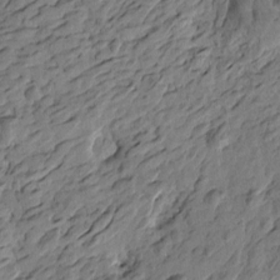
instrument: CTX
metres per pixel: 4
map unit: Htu
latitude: -2.3306
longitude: -179.0270
